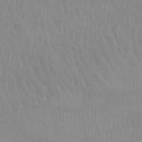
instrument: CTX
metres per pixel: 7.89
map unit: HNb
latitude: -52.5762
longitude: -50.9135
